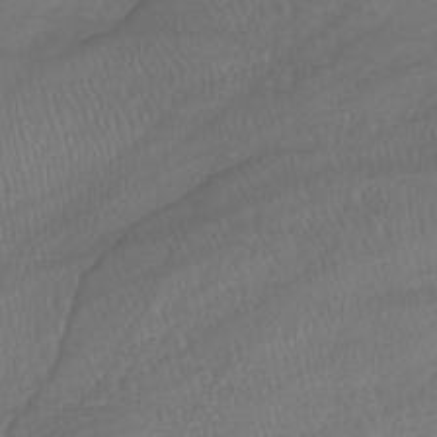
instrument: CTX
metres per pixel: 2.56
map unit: lHb
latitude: -38.8219
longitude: 68.6896
